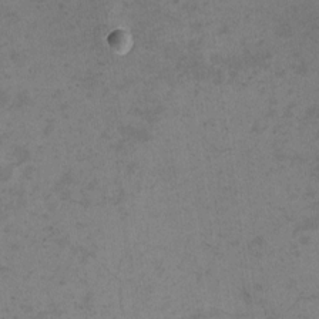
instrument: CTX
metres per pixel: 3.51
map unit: eHh
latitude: -1.9556
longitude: -79.2537
